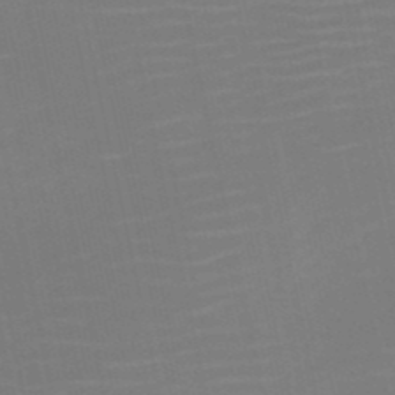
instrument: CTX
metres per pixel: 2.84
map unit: HNb
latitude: -51.3321
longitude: -47.3482
